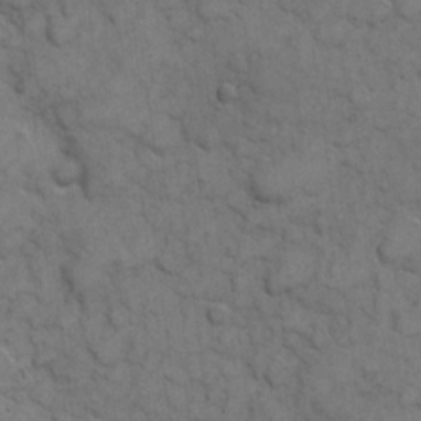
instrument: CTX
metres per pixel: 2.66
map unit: eHh
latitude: 6.3089
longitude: -64.7813
